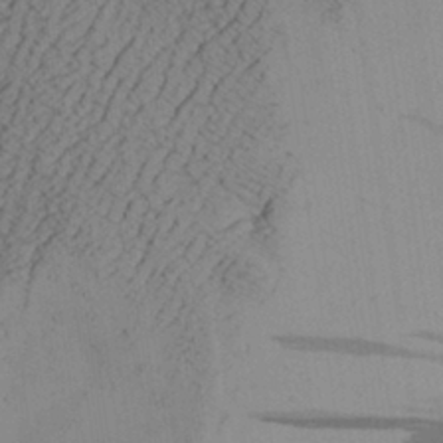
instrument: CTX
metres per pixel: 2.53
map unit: Aa
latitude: 27.6127
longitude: -131.2159
